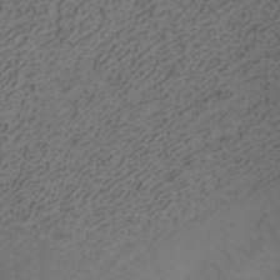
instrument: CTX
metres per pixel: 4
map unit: ANa
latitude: 42.2901
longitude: 27.9367
